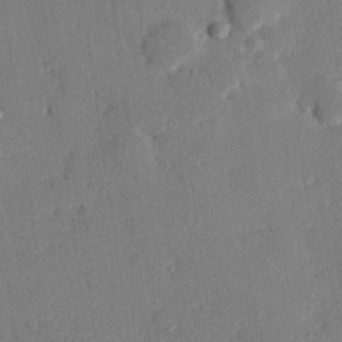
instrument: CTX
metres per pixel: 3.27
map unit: eHh
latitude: 27.2159
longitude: -81.2537
